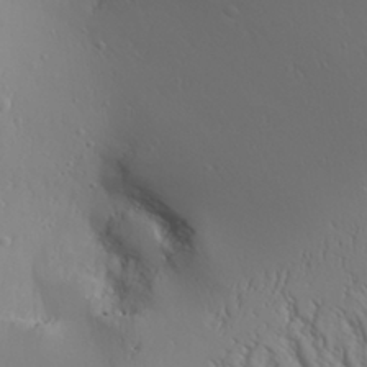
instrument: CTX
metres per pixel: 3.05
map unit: Aa
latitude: 31.2726
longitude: -143.0270
